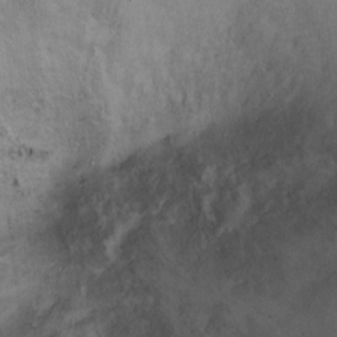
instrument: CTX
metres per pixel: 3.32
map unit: Ht
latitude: 0.8380
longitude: -36.8569
